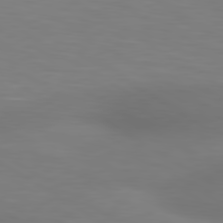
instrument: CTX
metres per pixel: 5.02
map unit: lApd
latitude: 80.4979
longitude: 120.5384
